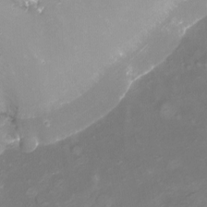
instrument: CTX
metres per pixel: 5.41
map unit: Nhu
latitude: -15.6722
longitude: -54.4979
